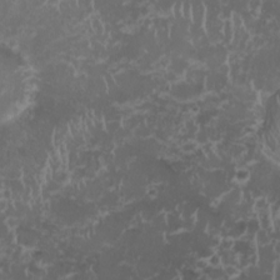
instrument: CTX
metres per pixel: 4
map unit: HNhu
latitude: -1.6344
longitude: 10.5952
